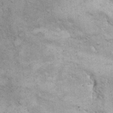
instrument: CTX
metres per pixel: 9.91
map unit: eHh
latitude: 21.3293
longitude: -60.4412
